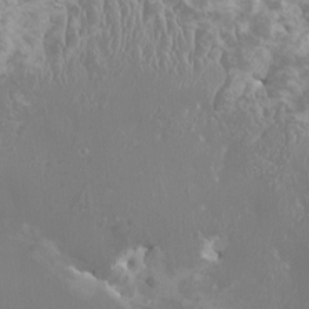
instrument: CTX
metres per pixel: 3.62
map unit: HNhu
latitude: -0.7841
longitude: 2.8596
